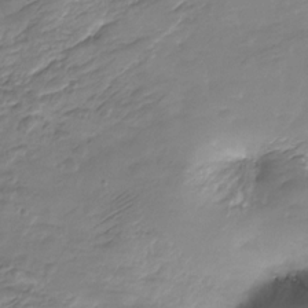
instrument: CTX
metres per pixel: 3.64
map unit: HNhu
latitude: -21.1620
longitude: 84.5384
